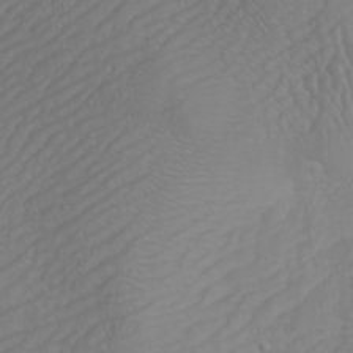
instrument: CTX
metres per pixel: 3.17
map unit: Aa
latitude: 32.5735
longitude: -141.6504
